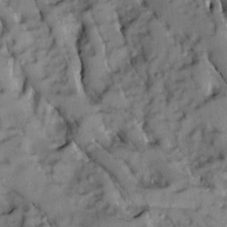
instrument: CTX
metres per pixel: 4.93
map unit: Ave
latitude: 8.8569
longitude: -103.1214
